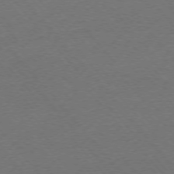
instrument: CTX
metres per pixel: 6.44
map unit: Ap
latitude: -76.0661
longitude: -94.5168
